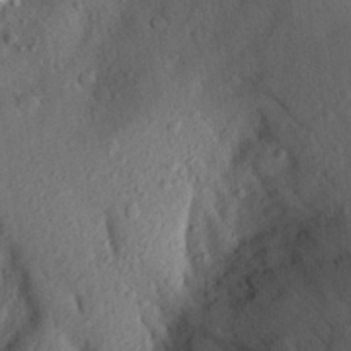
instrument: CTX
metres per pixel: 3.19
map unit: Aa
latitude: 28.1200
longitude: -146.8569
